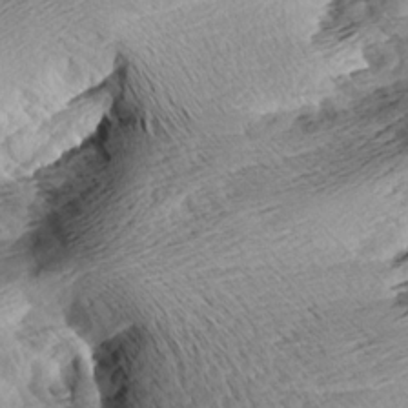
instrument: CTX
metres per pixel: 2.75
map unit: Aa
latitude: 8.1011
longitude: -141.3292
